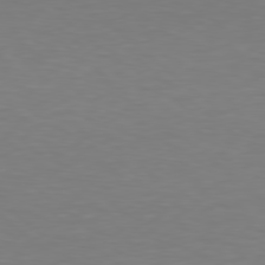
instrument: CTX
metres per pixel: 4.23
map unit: Hpe
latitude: 78.5546
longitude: -137.9528
